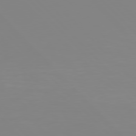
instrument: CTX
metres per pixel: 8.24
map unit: Hpe
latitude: 77.3859
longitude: -161.5749
